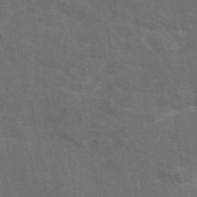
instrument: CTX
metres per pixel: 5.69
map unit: eAb
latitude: 44.9513
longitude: 108.6518
